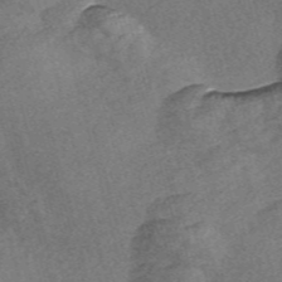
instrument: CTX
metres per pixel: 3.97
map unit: Nve
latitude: -57.3509
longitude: 57.6344
